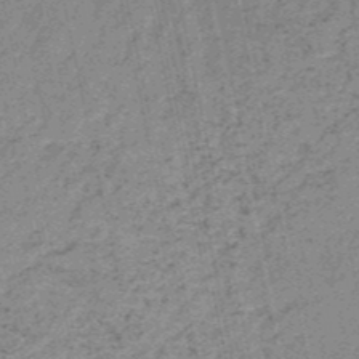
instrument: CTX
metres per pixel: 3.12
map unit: HNb
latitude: -51.1620
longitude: -51.5371
